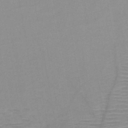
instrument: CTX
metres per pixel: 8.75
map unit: HNb
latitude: -46.6518
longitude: -40.9891
